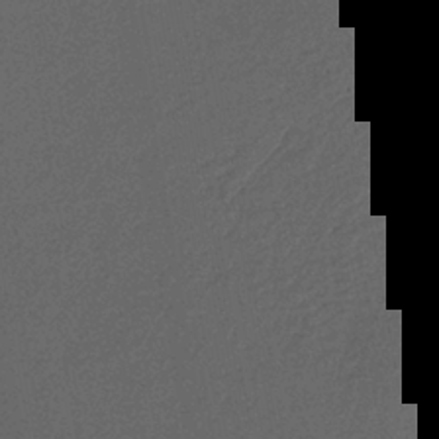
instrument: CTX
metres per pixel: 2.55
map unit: lHb
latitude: -38.9731
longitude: 69.4832
